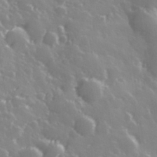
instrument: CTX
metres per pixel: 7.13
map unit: Hve
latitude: 28.6301
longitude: 146.5762
